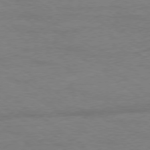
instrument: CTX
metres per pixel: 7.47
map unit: Ap
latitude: -78.7841
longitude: -88.6680
